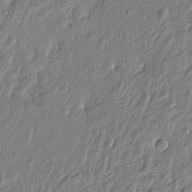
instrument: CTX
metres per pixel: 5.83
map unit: Htu
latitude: -4.6896
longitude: 179.3320
